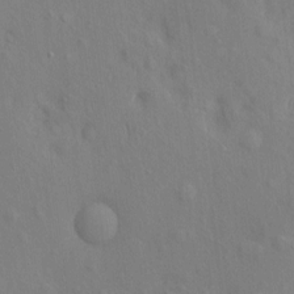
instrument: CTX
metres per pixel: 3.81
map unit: eHh
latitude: 5.1025
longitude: -74.2145
